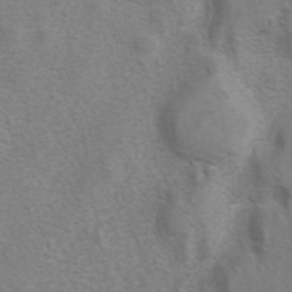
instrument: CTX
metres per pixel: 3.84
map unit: eAb
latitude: 41.2914
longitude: 105.8611
